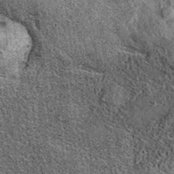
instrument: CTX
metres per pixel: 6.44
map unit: eAb
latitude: 37.1025
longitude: 108.0094
